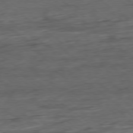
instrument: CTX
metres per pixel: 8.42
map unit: Hpe
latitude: -79.1809
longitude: -19.4804
